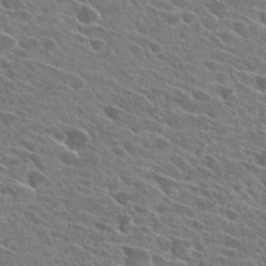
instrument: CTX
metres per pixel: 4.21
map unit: Hto
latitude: 27.6505
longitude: -43.0836
